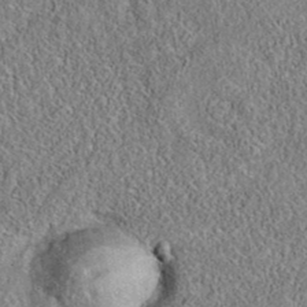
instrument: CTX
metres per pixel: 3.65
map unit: eAb
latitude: 35.7638
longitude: 113.7289
